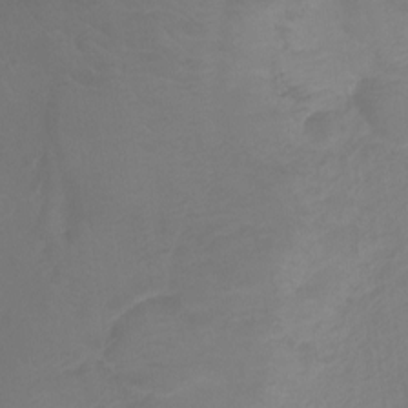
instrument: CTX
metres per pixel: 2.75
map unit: Ht
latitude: -10.0850
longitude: -35.4426
